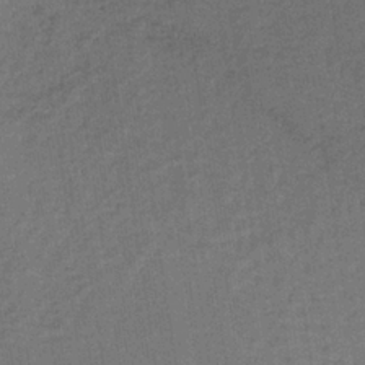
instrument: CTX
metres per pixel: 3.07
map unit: lHb
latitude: -35.1242
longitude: 65.6722
